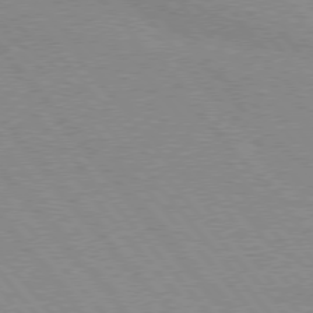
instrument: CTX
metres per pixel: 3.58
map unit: lApd
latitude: 76.1389
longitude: -85.8206
